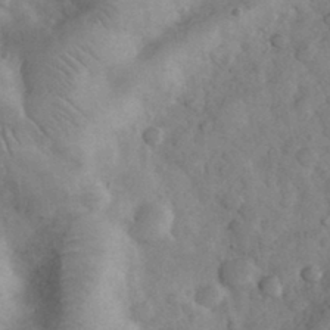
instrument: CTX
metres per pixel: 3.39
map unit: eHh
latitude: 33.1592
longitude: -68.9703
